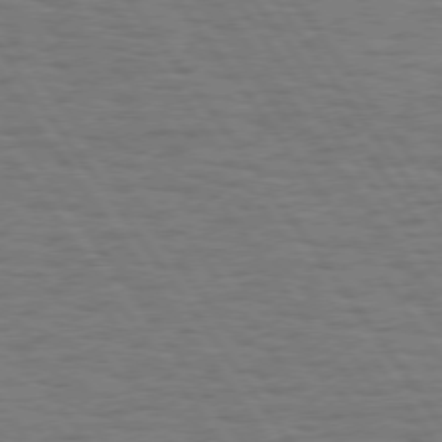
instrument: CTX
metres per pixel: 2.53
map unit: Hpe
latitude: 74.8380
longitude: -135.9717
